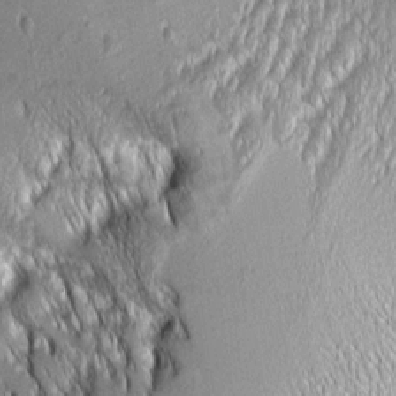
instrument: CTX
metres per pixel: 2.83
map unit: Aa
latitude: 7.8016
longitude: -129.3859
